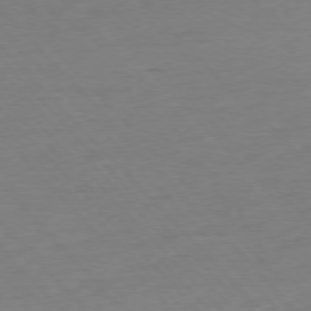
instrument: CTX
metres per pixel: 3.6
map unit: Ap
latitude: -76.8597
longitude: -93.0080
